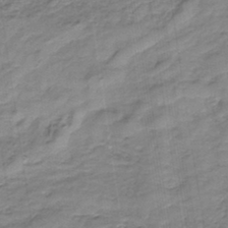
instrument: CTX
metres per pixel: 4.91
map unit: HNb
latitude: -35.8611
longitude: 57.8422
